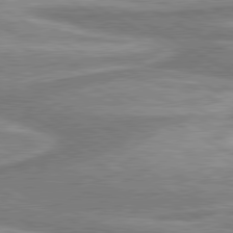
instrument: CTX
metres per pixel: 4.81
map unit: lApd
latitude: 80.2711
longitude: -178.2334
